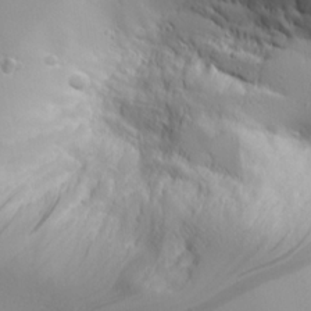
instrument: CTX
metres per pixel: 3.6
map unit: Aa
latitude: 24.9324
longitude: -126.8947
